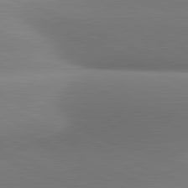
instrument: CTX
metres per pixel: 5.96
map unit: lApd
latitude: 81.3671
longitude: 142.7085
